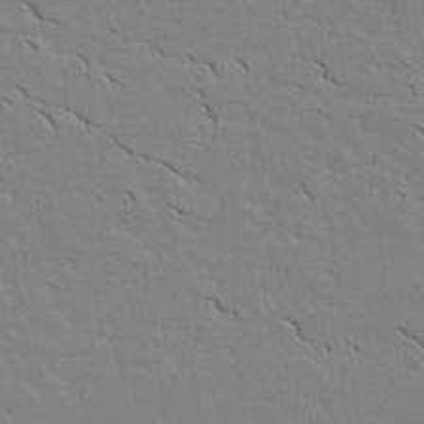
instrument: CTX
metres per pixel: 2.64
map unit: lAvf
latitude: 16.1956
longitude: -125.5182
